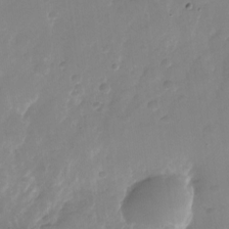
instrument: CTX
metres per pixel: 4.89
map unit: Nhu
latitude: -26.8408
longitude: -71.4804
